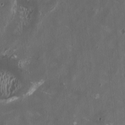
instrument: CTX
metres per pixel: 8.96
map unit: HNhu
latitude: 1.4804
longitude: -3.5938
